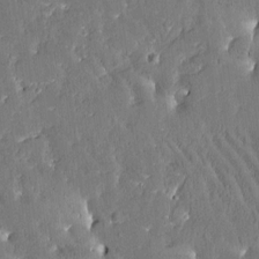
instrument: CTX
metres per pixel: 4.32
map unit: Htu
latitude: -2.7274
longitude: 174.8785
